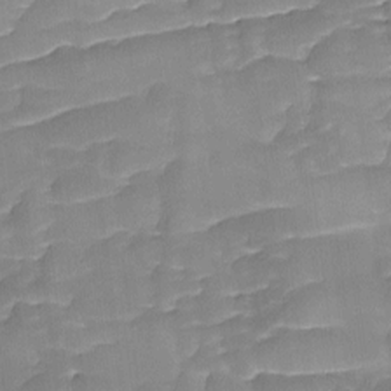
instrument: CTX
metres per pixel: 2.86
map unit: Ave
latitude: -8.7463
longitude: -122.7435
